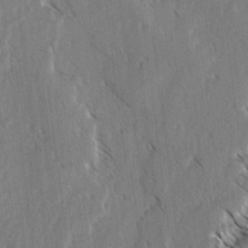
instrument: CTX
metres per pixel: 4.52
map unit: lAvf
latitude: -4.0661
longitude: -113.8205
